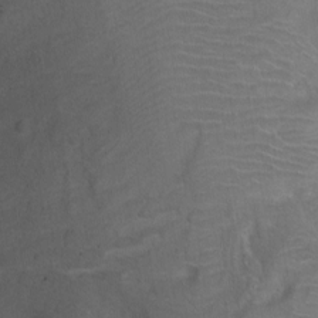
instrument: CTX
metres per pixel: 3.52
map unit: Ht
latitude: -0.2362
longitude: -45.3859
